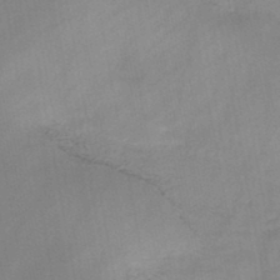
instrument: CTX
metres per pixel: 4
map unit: HNb
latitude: -45.9556
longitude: -38.3467
